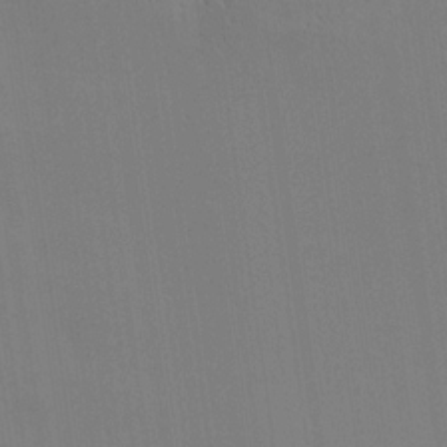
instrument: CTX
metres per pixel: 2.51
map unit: Hve
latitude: 18.3467
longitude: 150.1606
